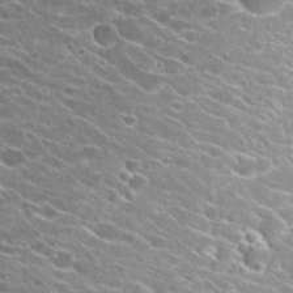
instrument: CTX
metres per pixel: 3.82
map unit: Hto
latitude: 25.0080
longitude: -41.9717
